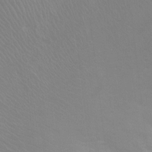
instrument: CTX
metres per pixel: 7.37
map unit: Ht
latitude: -4.3117
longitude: -18.7624
